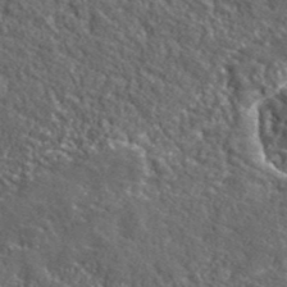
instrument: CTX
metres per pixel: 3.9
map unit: lHvf
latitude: 40.6679
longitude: -89.4427
